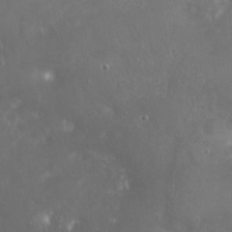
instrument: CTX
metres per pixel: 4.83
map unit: eHh
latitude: 24.8569
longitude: -63.9906
